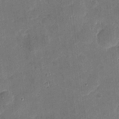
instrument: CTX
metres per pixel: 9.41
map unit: eHh
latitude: 3.9717
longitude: -70.8758
